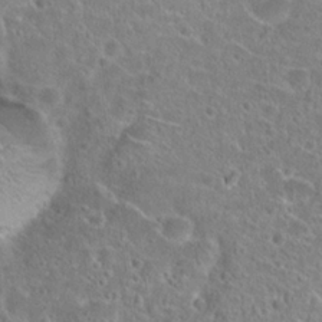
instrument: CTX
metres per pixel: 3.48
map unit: Hto
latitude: 24.4601
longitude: -46.0822
